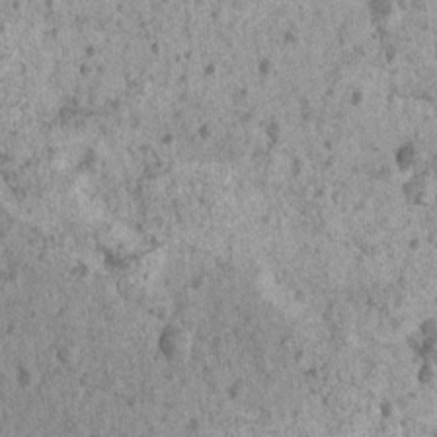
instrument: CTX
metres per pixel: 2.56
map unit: Nhu
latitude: 6.9514
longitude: -20.0822
